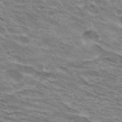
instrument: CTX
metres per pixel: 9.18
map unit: Hto
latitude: 32.8380
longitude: -42.3656
